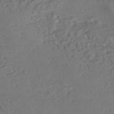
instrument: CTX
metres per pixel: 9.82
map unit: eHh
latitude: -43.2187
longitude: 120.4062
